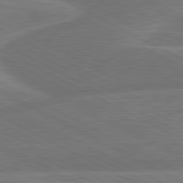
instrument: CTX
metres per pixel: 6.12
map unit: lApd
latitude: 80.6679
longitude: 128.0850
